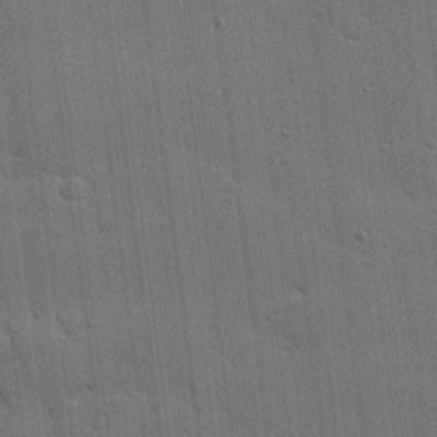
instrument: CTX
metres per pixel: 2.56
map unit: Ave
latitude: 11.9150
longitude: -101.0648
